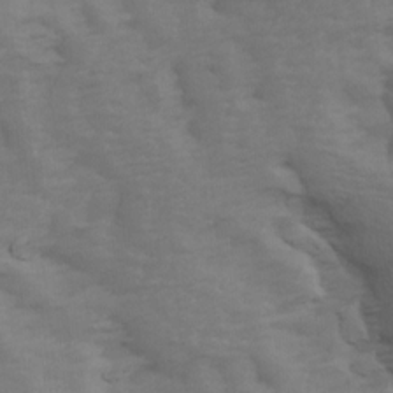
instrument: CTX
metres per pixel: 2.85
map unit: Ave
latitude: 14.3090
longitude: -105.4049
